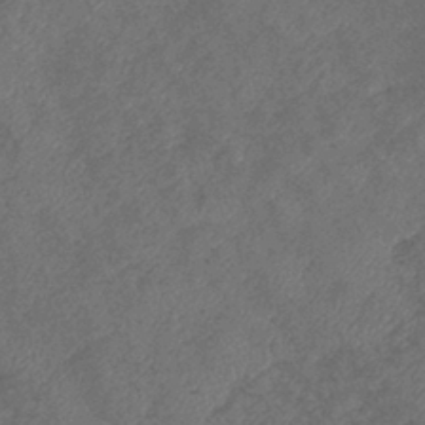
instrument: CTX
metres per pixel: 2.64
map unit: eHb
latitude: -39.8045
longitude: 77.3132
